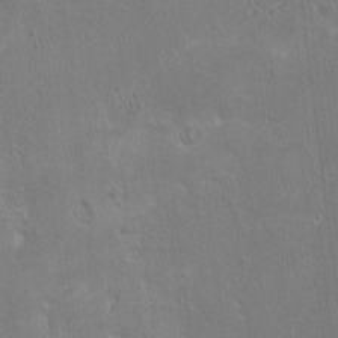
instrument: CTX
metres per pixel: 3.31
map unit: HNhu
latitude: 4.5357
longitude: 4.8219
